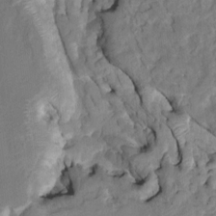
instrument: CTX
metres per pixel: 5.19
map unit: HNhu
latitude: 7.0458
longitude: -3.7449
